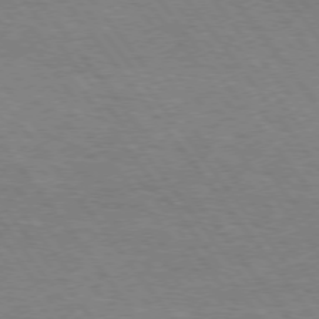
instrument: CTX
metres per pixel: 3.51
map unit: Hpe
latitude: 74.5924
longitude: -141.5938
